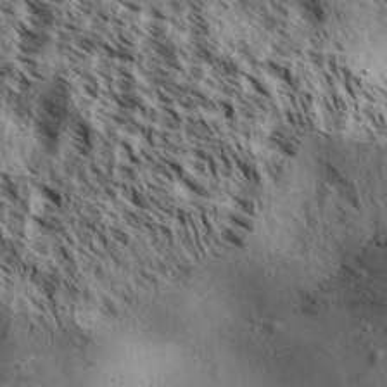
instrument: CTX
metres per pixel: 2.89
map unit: Aa
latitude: 31.2159
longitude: -137.8773
